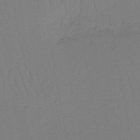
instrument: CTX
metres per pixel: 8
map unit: eHb
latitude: -46.1039
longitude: 80.9353
